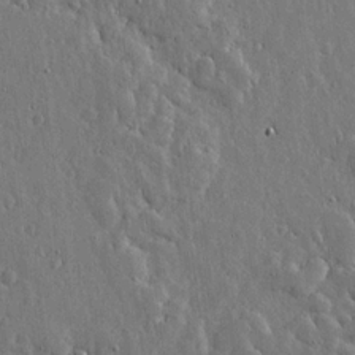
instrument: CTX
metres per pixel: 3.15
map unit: lHvf
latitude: 19.5182
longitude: -115.9528
